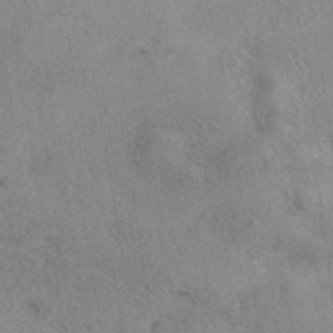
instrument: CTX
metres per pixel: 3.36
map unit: eAb
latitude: 40.8946
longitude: 108.7841
